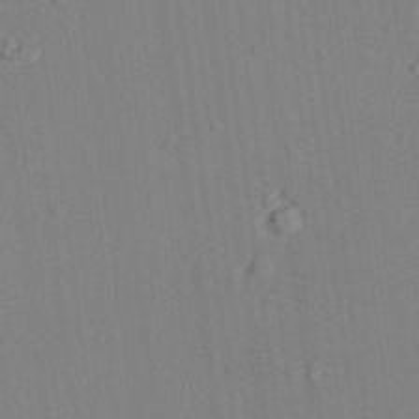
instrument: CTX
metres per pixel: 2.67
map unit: lAvf
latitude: 28.2711
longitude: -109.0458
